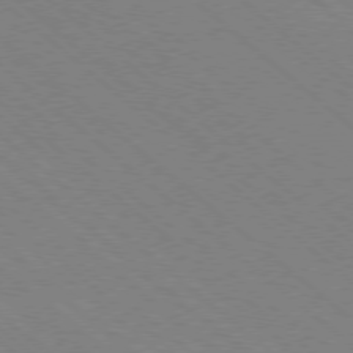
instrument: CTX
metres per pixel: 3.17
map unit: Ap
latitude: -78.4629
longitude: -65.3671
